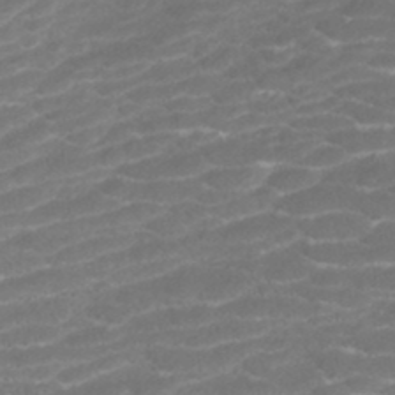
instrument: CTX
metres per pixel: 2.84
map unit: HNhu
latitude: -42.0849
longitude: 103.1053
